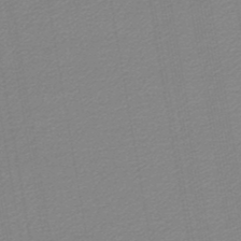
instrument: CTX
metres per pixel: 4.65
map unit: lHb
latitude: -46.3306
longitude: 59.0864
